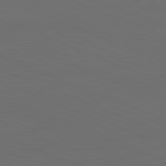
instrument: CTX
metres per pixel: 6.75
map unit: Hpe
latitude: -81.9178
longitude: 21.2942
